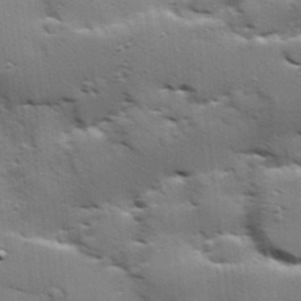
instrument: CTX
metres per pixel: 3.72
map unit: Hve
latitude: 24.0633
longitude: -96.1011
